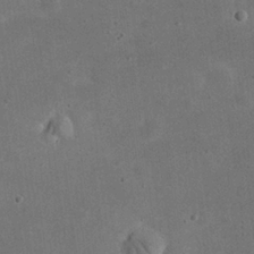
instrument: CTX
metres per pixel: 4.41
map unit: eHh
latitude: 24.4601
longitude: -68.2523
